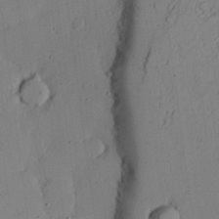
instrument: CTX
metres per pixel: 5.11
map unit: lAvf
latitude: 22.8191
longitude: -109.9150
